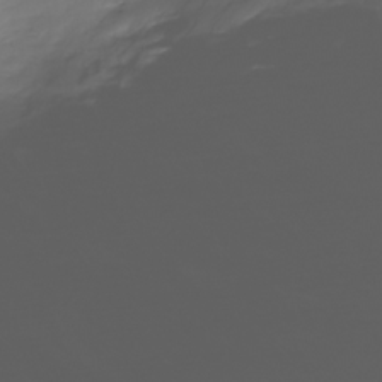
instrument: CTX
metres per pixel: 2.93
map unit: Nhe
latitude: -32.6708
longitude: -92.4979
